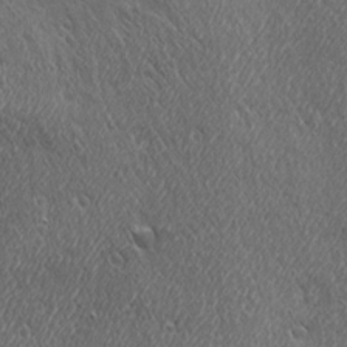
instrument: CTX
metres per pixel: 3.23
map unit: Ave
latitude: 21.6883
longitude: -137.0648
